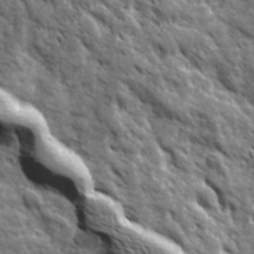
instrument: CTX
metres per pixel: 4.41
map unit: Ave
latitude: 19.7827
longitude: -134.9891
